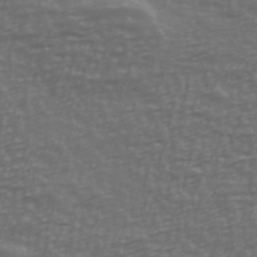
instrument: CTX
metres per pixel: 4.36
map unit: Ave
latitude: 39.9528
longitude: -114.0255
